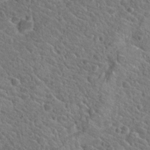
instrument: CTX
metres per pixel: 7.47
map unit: Hto
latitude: 19.0836
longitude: -33.8583
